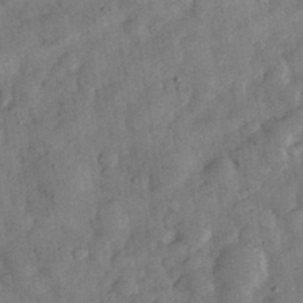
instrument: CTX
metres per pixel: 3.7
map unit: eHh
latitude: 34.7813
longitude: -69.3293
